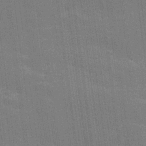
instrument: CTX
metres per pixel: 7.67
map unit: lHvf
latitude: 26.7813
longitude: 141.0297
